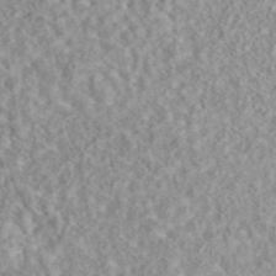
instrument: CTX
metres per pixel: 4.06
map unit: eAb
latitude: 44.1011
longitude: 116.8030
